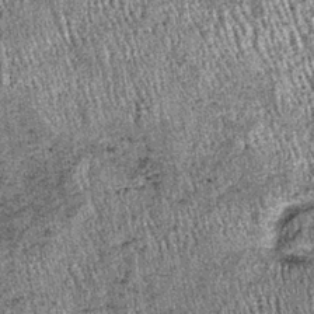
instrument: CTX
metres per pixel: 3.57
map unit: lHb
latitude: -37.5021
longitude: 67.7289
